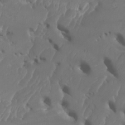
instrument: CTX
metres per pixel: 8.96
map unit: Htu
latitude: -6.3495
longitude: -76.8380
